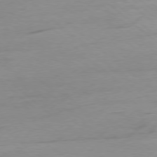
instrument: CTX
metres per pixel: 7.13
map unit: Ap
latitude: -78.6707
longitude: -70.8569
